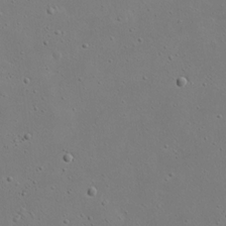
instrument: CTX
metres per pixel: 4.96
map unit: eHh
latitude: 18.5734
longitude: -71.4804
